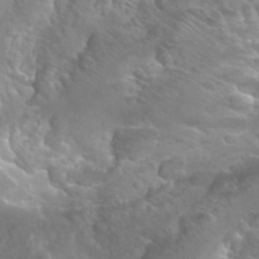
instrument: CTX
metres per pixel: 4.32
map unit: Hto
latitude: 28.6490
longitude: -40.2144
